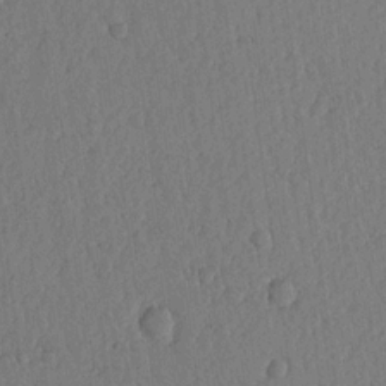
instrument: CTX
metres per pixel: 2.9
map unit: lHvf
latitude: 18.6679
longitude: -115.2725
